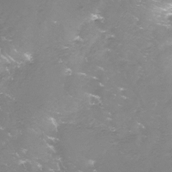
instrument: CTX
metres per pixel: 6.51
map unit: Nhe
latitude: -27.8233
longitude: -109.5371
